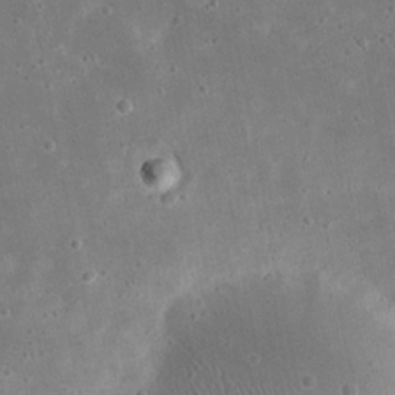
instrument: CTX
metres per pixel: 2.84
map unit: eHh
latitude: 21.4427
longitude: -68.0255
